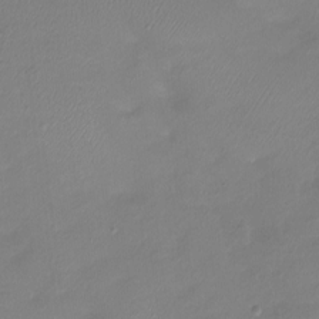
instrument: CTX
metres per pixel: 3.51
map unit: Htu
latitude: -13.9178
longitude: -45.5182
